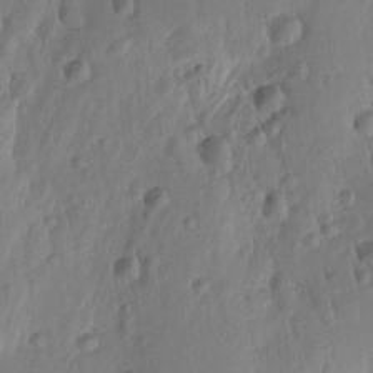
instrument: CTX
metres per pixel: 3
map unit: Htu
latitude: 2.0822
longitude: -177.9528
